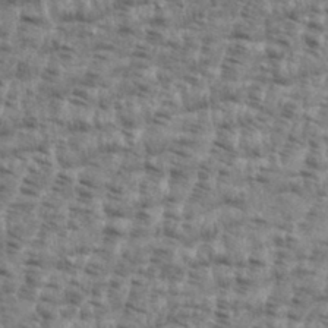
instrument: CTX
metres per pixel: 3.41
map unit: eHh
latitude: 35.8016
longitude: -136.5924
